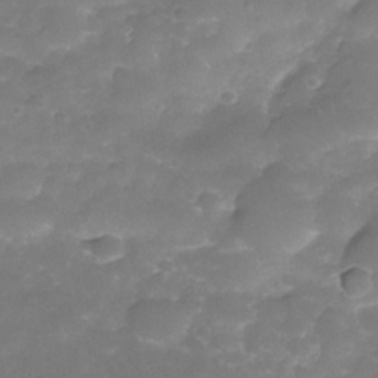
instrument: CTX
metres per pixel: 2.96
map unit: Nhe
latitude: -35.0297
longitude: -146.4601
